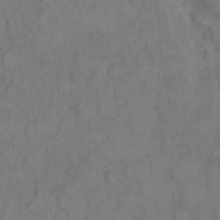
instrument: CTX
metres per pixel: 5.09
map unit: eHh
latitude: 8.7246
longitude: -62.9892
